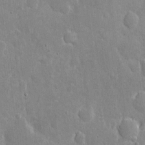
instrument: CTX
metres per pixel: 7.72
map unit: eHh
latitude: 6.4412
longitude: -69.8772
